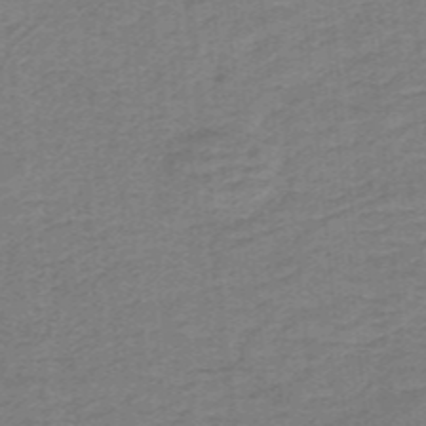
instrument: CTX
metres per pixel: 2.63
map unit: lHb
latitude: -40.5007
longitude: 54.1606
